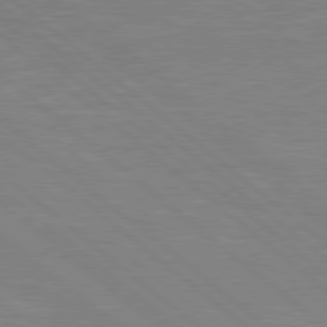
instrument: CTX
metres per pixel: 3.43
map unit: Hpe
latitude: 78.9136
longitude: -125.3292
